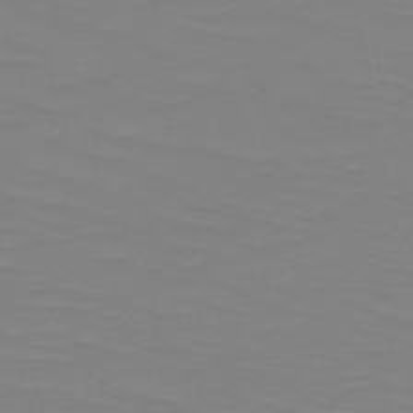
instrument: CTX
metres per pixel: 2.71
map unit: HNb
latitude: -49.1998
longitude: -50.6301
